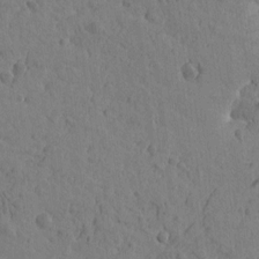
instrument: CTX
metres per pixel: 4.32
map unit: Htu
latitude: -1.0298
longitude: -175.5371
